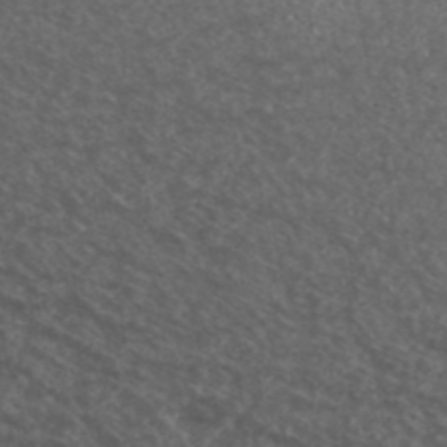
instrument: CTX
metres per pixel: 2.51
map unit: ANa
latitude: 43.6694
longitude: 23.6722
